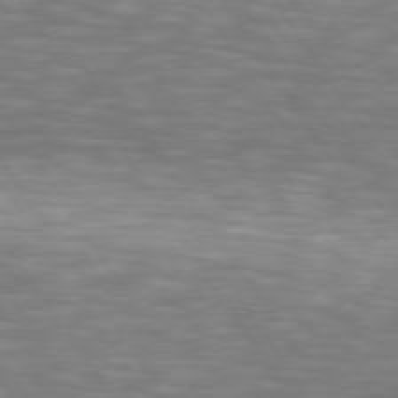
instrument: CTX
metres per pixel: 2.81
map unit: lApd
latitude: 74.2712
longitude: -52.2523
